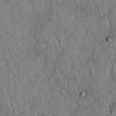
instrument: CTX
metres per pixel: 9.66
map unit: Hto
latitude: 18.5923
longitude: -60.7246
